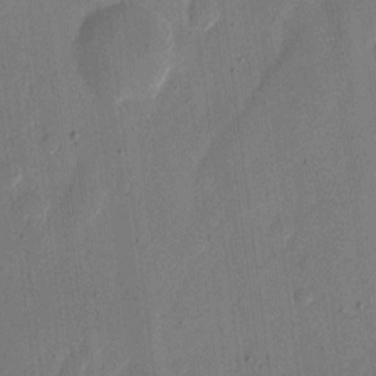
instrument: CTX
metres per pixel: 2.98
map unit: eHh
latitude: 11.2537
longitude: -69.1970
